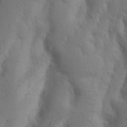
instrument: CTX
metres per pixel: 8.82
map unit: Nhu
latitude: 19.0458
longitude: -75.6505
